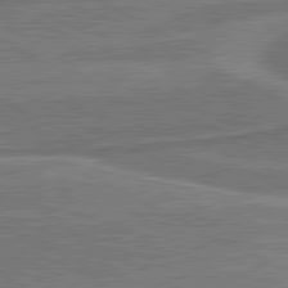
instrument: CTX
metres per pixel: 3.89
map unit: lApd
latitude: 81.1592
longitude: 141.4076
